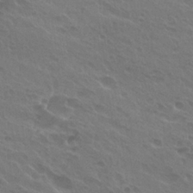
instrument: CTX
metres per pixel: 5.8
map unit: Hto
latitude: 25.0269
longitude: -38.7057
